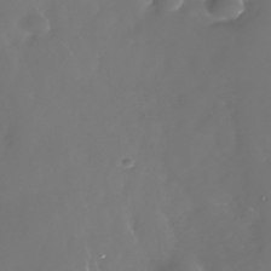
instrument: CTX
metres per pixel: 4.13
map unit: Nhe
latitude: -33.1431
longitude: -88.6491
